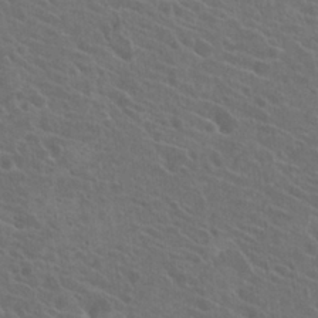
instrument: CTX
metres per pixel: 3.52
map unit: Hto
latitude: 23.6883
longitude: -39.8394
